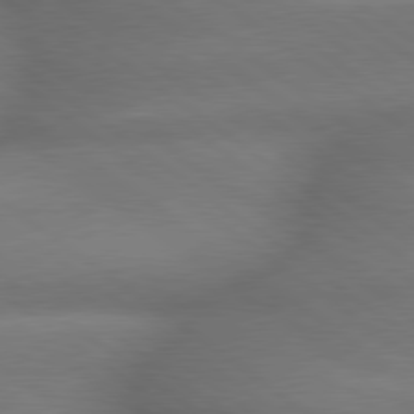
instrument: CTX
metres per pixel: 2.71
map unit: lApd
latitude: 79.5560
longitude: -167.7638
